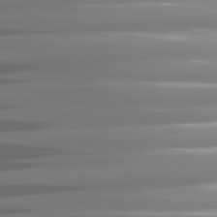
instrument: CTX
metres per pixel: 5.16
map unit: lApd
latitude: 81.4615
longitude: -140.7813
